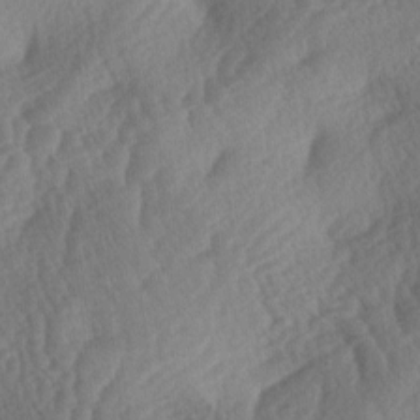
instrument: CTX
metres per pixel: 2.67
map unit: lAa
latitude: -3.7477
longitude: -127.1970
